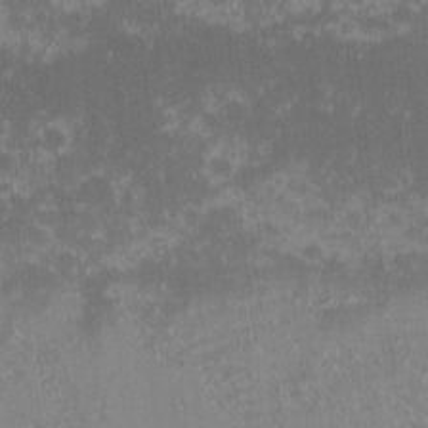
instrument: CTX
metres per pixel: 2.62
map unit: eHh
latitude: -1.5022
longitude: -86.1767
